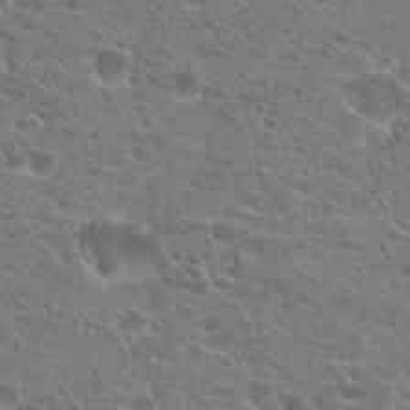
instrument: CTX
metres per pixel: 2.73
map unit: Hto
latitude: 21.4427
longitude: -41.0647
